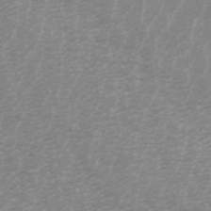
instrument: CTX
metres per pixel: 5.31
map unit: ANa
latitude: 45.3104
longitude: 31.0864
